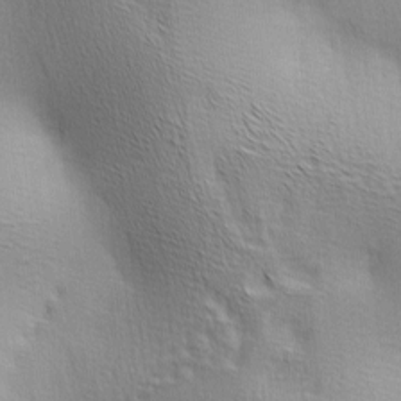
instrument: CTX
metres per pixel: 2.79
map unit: lAa
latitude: -4.5762
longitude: -121.6127
